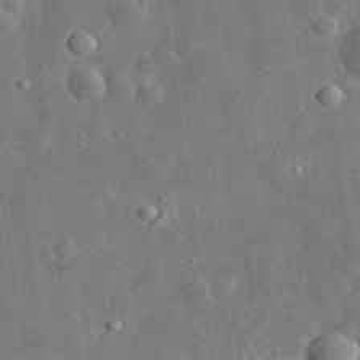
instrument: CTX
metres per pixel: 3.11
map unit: eHh
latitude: 32.4601
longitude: -77.5749
